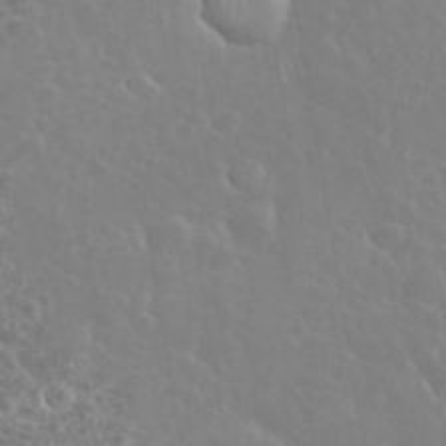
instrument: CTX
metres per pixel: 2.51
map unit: eHh
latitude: 35.2726
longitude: -60.3089
